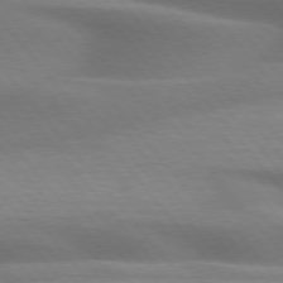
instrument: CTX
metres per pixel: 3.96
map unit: lApd
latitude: 75.9528
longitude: -60.5168
